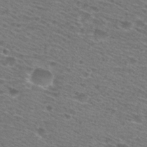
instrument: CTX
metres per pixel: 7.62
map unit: Hto
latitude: 28.6301
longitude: -47.3104
